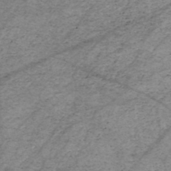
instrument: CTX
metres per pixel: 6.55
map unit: HNhu
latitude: -46.9919
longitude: 28.4629
